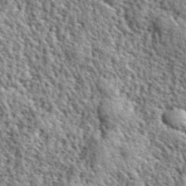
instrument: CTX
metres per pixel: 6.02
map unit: eHh
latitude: 40.2334
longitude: -55.8583
